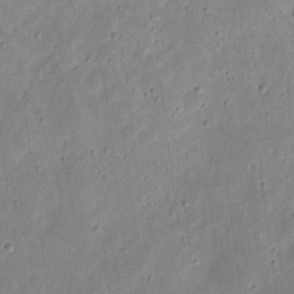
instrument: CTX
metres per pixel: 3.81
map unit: eHh
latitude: 9.4615
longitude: -72.4601
